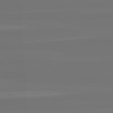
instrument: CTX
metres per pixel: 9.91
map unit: lApd
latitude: 82.3656
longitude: -176.7624
